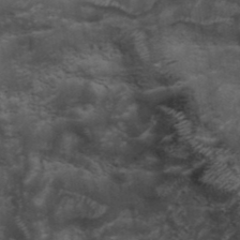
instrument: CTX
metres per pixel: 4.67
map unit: ANa
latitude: 39.3671
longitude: 29.8611
